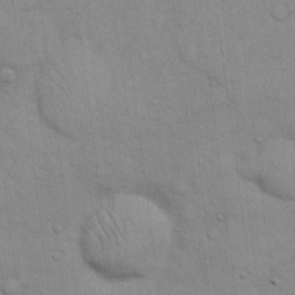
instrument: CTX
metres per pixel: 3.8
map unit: eHh
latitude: 15.5749
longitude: -66.2144
